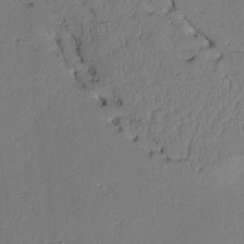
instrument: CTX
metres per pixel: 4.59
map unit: Aa
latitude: 10.1200
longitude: -126.9325
